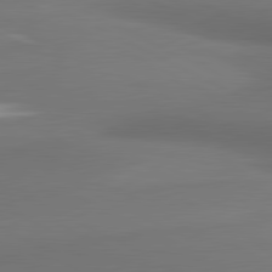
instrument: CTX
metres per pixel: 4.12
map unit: lApd
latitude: 81.4426
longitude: 173.6155
